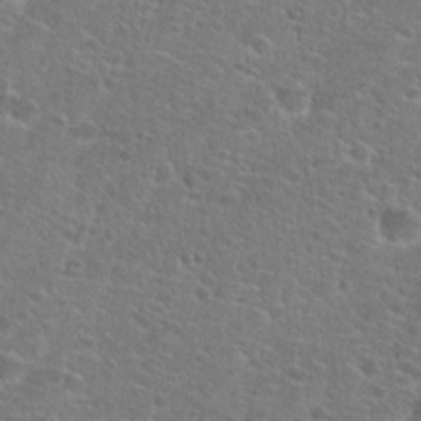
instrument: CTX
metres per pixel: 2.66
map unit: Hto
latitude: 25.8772
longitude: -48.9325
